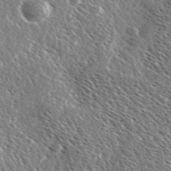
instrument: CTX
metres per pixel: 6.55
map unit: Ave
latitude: 37.4049
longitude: -110.0633
